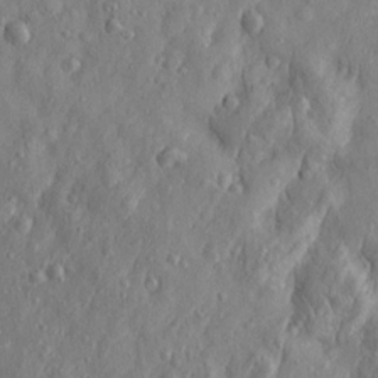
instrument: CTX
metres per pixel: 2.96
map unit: Htu
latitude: -3.9178
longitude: 158.4440
